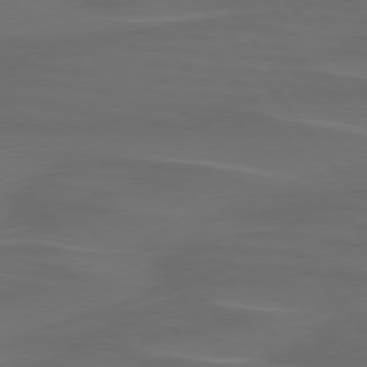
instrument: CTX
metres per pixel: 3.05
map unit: lApd
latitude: 75.6316
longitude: -79.7828
